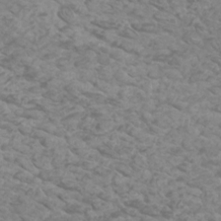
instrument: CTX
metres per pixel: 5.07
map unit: Htu
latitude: 2.6112
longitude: -20.9892
